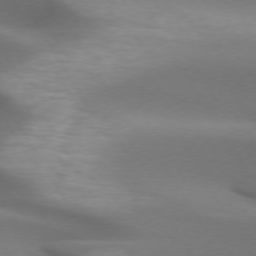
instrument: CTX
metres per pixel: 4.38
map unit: lApd
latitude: 73.0081
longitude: -52.6680
